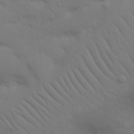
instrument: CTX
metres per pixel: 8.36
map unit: Nhu
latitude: 23.2348
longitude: -73.5938
